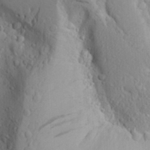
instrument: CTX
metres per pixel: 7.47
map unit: Aa
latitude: 25.1970
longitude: -146.7625
